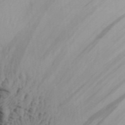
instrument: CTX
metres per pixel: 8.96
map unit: Aa
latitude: 30.4790
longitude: -136.0444
